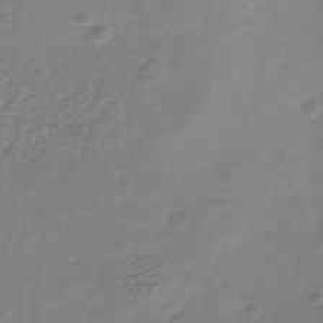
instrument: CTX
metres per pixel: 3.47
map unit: Nhu
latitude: -41.6911
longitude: -84.6680
